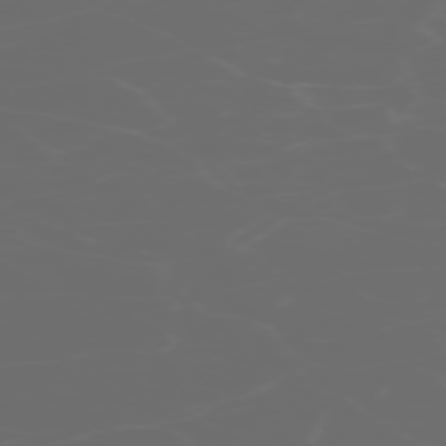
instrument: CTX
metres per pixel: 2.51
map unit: Hpe
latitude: -73.2754
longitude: 5.7099
